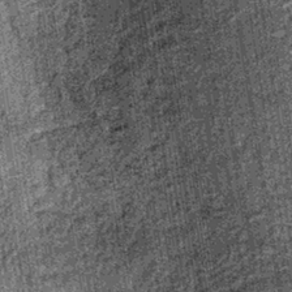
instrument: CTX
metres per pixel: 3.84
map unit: lHb
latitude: -38.2172
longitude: 67.6155
